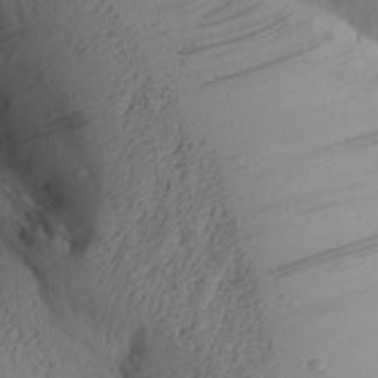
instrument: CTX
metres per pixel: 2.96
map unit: Aa
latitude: 28.5546
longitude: -133.9150
